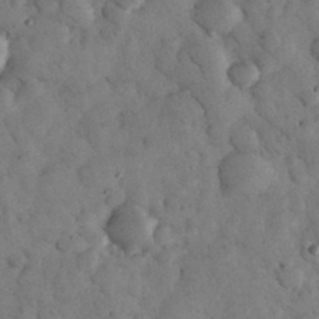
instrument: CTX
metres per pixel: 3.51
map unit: eHh
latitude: 32.4979
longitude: -69.2159
